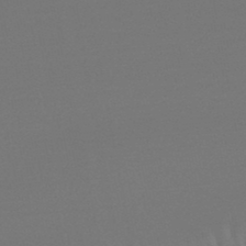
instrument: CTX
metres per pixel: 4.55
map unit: lHb
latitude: -45.6344
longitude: 68.6518
